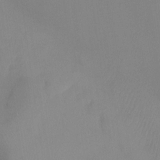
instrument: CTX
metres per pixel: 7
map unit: Ht
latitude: -15.5399
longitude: -48.1767
